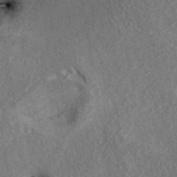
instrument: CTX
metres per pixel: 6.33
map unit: ANa
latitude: 40.5167
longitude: 18.2739
